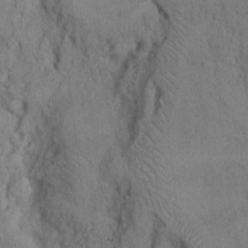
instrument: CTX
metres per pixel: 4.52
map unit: Hto
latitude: 8.1011
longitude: -60.2900
